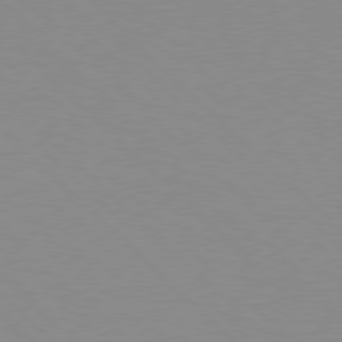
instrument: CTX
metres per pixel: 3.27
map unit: Hpe
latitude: 77.9717
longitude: -160.4412
